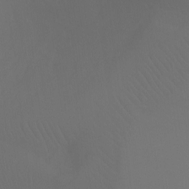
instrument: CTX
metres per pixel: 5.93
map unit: Ht
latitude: -7.7288
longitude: -31.4805
